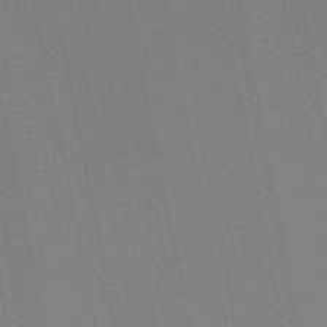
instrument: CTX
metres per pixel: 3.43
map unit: lHb
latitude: -46.3684
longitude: 78.1794
